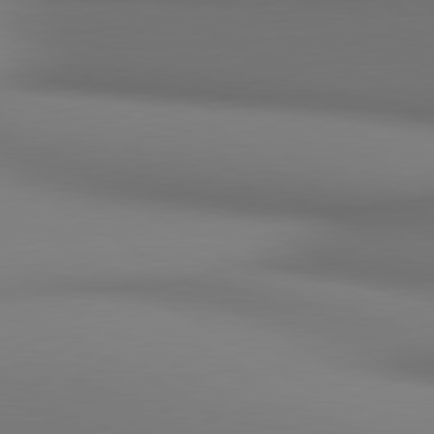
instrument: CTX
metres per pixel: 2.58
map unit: lApd
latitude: 80.7435
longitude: 137.9367
